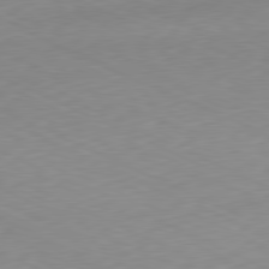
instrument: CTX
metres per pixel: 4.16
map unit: Ap
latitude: -81.4077
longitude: -69.3860
